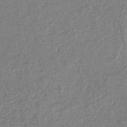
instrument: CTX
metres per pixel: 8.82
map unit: eHb
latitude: -35.0864
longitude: 77.1998
